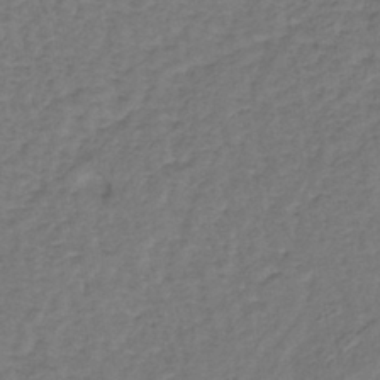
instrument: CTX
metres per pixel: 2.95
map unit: lHb
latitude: -39.2754
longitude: 62.2361
